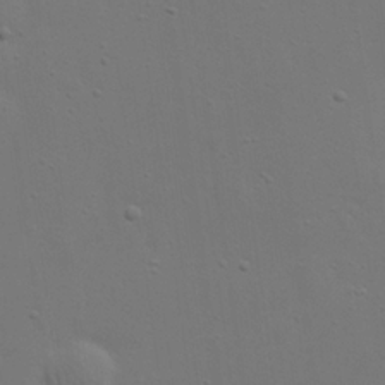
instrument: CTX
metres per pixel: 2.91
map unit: eHh
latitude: 23.7450
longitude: -69.3104
